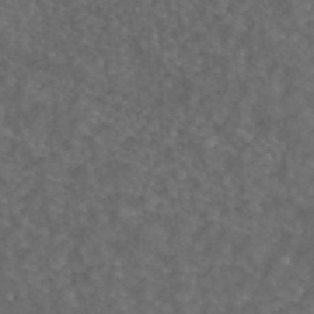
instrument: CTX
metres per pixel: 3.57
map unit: ANa
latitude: 43.4615
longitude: 29.9745
